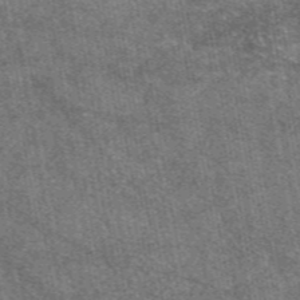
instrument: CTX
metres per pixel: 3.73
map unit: eAb
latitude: 47.4238
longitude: 122.3873
